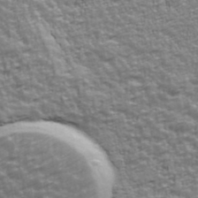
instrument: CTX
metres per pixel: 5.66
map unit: Ave
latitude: 41.8394
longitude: -112.7246
